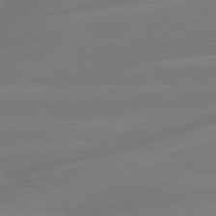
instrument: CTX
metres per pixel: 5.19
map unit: lApd
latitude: 79.4238
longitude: -141.7827
